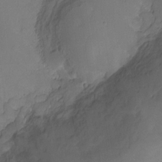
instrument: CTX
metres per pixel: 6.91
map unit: Hto
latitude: -6.6896
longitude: -44.7435
